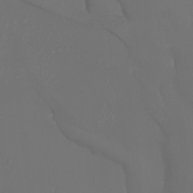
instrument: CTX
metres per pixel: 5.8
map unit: Aa
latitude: -7.4076
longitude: -72.6302
